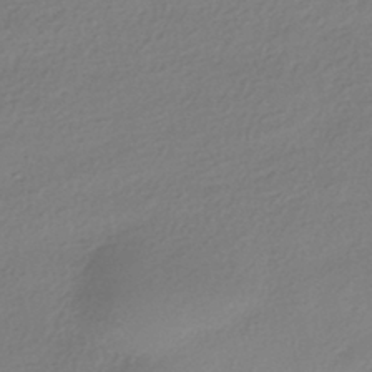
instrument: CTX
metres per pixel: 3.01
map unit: HNhu
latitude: -41.2943
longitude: 94.4440
